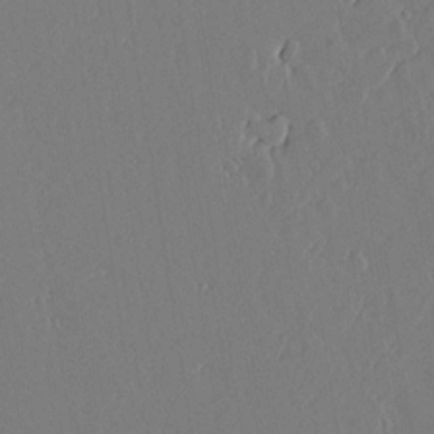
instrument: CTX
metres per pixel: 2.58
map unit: lAvf
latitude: 17.3482
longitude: -126.4223
